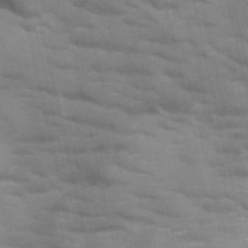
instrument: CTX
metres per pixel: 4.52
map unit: HNb
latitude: -46.9730
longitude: -48.1200
